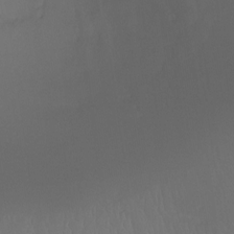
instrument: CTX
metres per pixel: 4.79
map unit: Ht
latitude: -7.4265
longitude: -30.2712
